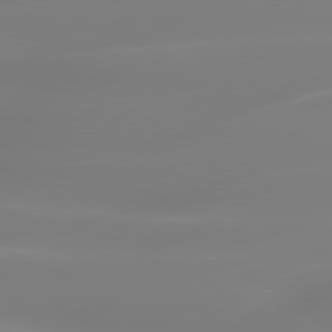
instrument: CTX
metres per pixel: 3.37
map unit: lApd
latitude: 79.9717
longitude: -136.5546
